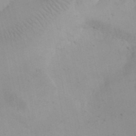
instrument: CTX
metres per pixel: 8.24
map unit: eHh
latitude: 24.4223
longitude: -66.2144
